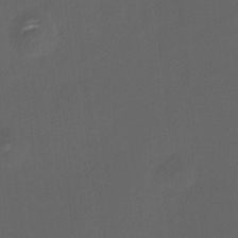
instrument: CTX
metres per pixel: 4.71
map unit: HNhu
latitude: 8.2901
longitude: 9.8989
